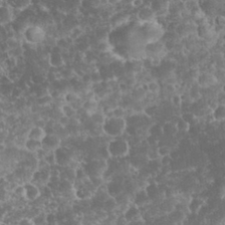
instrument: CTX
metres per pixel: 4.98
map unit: eHh
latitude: 33.0836
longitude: -64.1389
